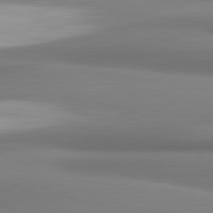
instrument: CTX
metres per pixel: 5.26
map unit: lApd
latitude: 81.7639
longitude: 176.0850
